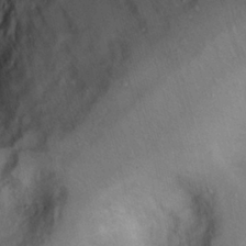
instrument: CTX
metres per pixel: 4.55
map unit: Hto
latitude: 14.4979
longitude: -38.8191
